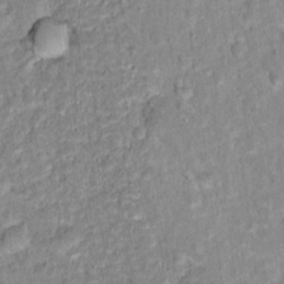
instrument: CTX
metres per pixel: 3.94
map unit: Hto
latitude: 16.5357
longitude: -37.0081
